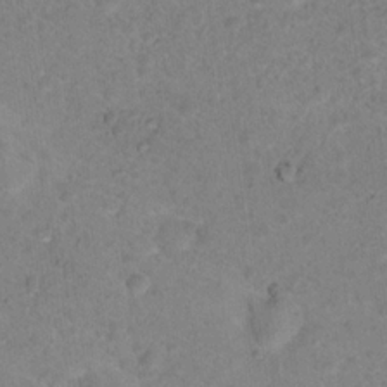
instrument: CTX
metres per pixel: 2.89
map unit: Nhu
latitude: 17.3293
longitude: -34.3278
